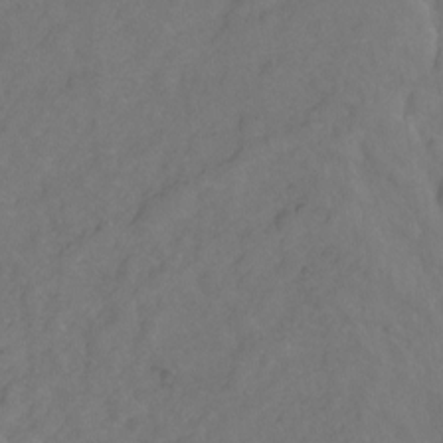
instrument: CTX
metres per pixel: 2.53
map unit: Hto
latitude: -2.8030
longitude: -33.8583
